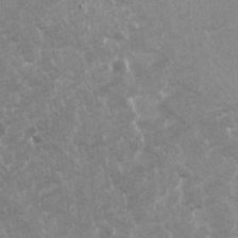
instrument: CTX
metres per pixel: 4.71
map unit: Ave
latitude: 11.0648
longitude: -104.4034
